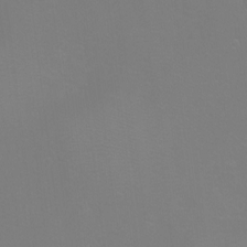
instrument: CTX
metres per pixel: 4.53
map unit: Ht
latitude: -6.4251
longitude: -28.8569
